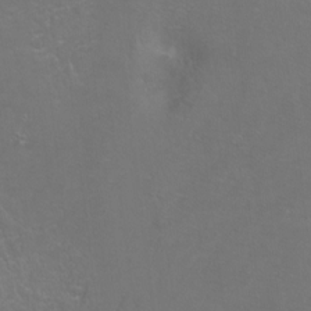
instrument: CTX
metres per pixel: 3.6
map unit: Hto
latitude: -4.3873
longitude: -35.2348
